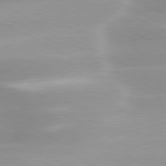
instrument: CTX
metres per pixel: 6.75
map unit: lApd
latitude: 79.8773
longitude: -120.8191
